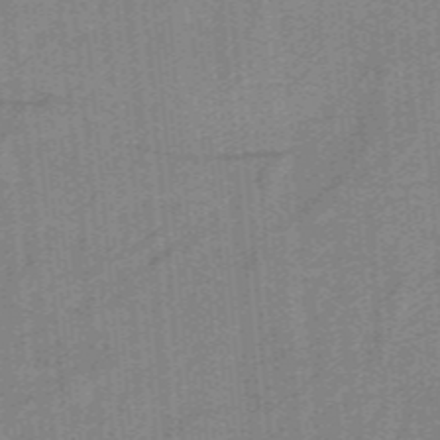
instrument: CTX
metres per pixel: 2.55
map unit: HNb
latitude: -38.7085
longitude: 53.8422
